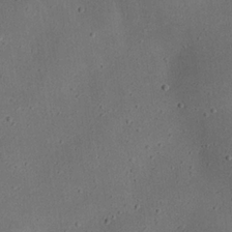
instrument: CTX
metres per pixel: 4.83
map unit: eHh
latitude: 24.4978
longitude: -70.5168
